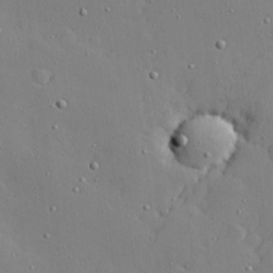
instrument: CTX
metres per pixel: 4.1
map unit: Hve
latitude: 26.1956
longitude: -92.4223
